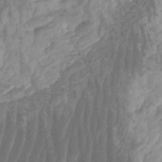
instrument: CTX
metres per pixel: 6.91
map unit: HNhu
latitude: -1.3888
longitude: 13.8800
